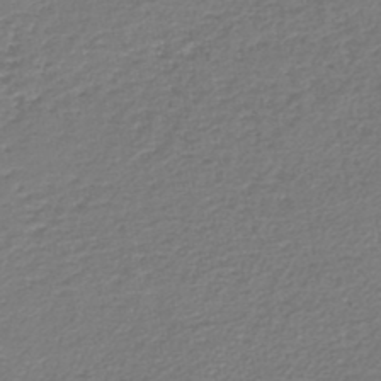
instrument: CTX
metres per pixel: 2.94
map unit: lHb
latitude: -44.7841
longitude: 59.0486
